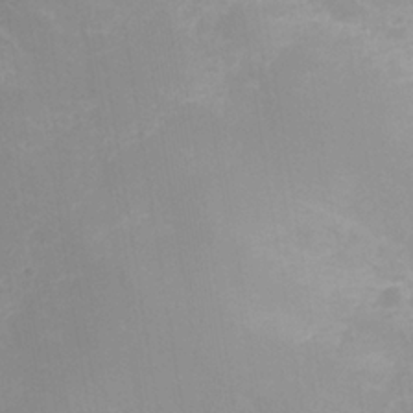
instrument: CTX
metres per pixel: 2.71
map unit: Nhe
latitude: -37.1998
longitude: -113.0458
